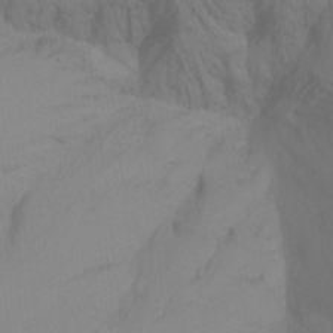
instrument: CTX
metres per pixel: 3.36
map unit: Ht
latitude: -16.3873
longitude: -48.3656
